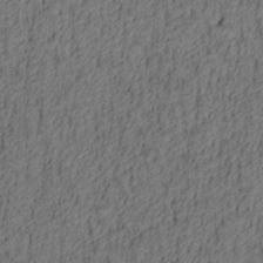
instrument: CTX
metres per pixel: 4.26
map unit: lAa
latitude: 4.6301
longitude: -114.6301
